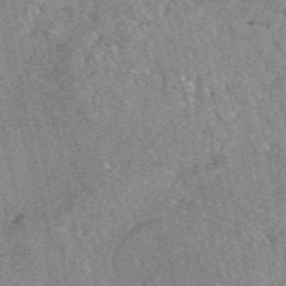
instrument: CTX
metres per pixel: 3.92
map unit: eAb
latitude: 49.2726
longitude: 109.1809
